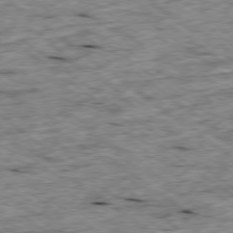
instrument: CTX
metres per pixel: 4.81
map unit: Ap
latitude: -79.1242
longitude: -88.1767
